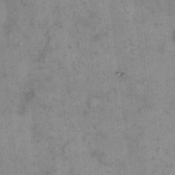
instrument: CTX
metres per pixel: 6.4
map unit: eHh
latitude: 15.4805
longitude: -66.1011
